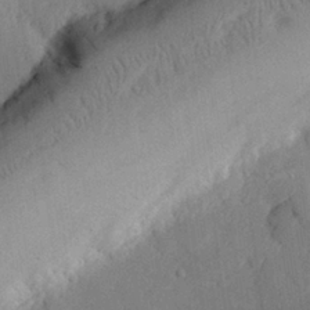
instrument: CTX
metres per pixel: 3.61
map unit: eHh
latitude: 27.7261
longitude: -80.5735
